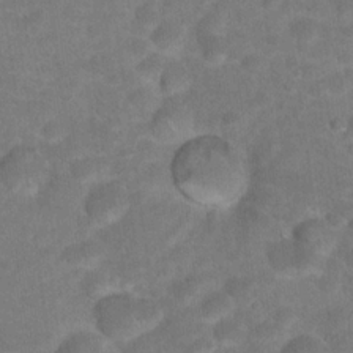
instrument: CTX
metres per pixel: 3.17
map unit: Hto
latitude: 18.9324
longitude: -39.1025
